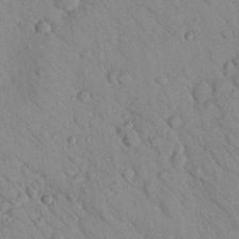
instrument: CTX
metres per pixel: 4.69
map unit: Nhu
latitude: 23.9339
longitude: -74.7246
